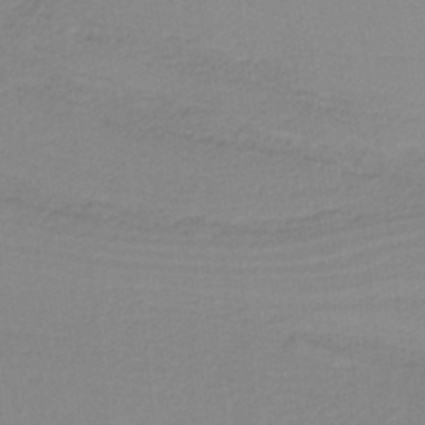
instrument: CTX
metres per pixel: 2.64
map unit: HNb
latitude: -36.8786
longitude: 56.2172
